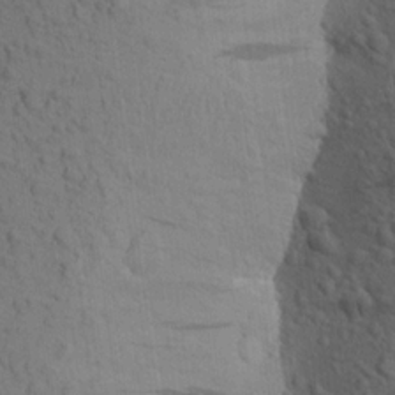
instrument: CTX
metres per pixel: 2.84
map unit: Aa
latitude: 19.5182
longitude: -149.3482
